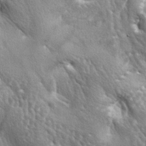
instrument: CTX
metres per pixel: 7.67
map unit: lAa
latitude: -5.8989
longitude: -125.8205
